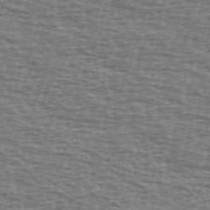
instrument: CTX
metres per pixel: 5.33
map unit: Ave
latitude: 38.4034
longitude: -113.5560
